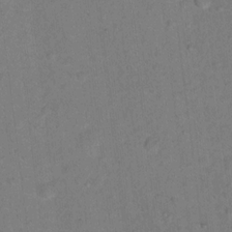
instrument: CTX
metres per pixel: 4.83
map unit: Nhu
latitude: 14.1200
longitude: -36.8380
